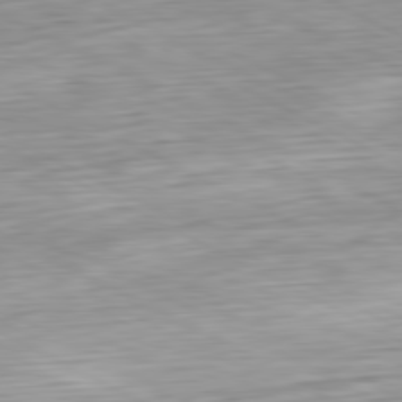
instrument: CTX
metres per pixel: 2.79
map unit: Ap
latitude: -81.0865
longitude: -70.8191
